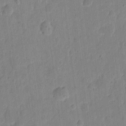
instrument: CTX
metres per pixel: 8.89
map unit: eHh
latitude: 7.2726
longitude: -71.0080
